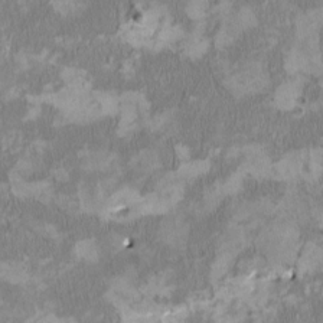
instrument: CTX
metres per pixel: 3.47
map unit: HNhu
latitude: 3.2537
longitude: -4.5735
